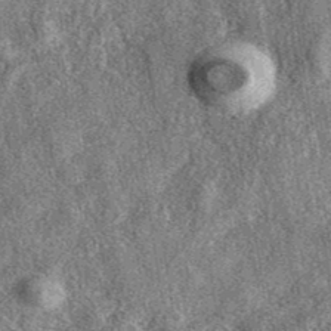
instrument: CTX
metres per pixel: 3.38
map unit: eAb
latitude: 39.8394
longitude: 107.9178
